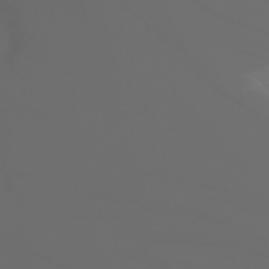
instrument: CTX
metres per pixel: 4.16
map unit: Nhu
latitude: -0.2551
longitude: -75.9150
